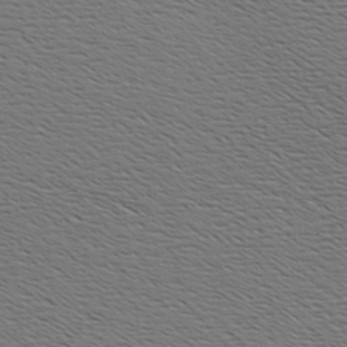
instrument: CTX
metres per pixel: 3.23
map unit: Hve
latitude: 3.3859
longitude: -125.2725
